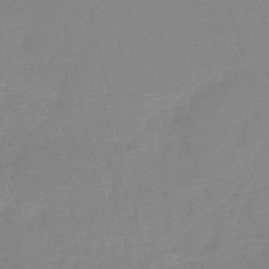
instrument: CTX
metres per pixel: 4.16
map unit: lHb
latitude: -45.8422
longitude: 64.5385
